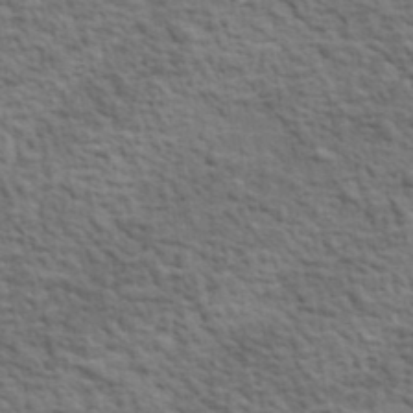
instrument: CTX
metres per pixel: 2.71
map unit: lHvf
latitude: 38.1578
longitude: -89.3293
